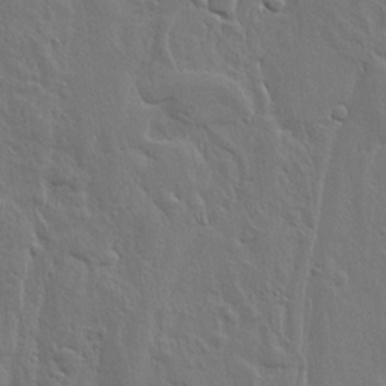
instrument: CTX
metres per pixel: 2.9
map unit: lHvf
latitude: 18.8569
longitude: -116.8191
